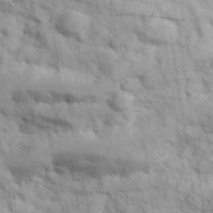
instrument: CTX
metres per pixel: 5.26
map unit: Hve
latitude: 32.0255
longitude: 151.2187
